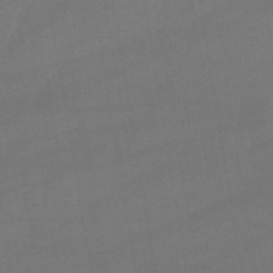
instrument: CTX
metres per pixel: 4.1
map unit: lHb
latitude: -46.5384
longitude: 67.6344
